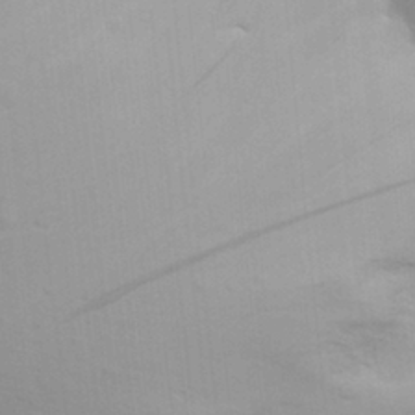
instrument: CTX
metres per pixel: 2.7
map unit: Aa
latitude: 25.1214
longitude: -136.4790
